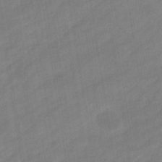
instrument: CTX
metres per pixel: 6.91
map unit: eHb
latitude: -37.1053
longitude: 79.4265
